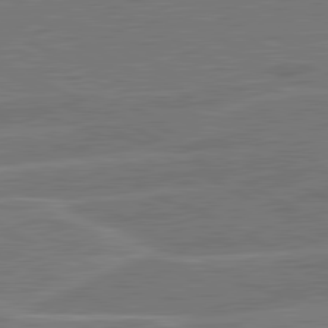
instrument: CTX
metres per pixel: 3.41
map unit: lApd
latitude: 81.1781
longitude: 122.0850
